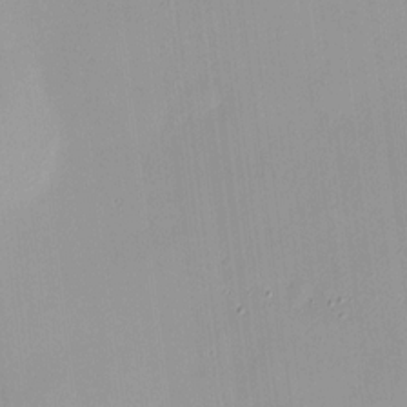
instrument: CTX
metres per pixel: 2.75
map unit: HNhu
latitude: 11.5371
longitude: 9.6533
